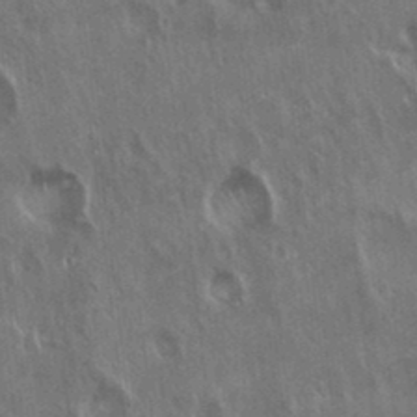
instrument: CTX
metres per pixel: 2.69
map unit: Hto
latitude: 18.2333
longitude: -57.3292
